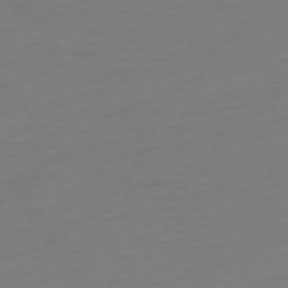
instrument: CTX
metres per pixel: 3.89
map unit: Ap
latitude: -74.2362
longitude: -69.8583
